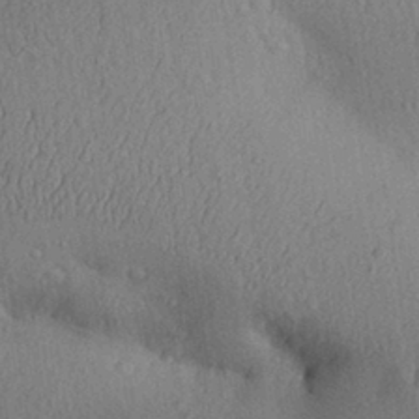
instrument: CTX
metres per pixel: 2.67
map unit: Aa
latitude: 30.2712
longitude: -146.7436
